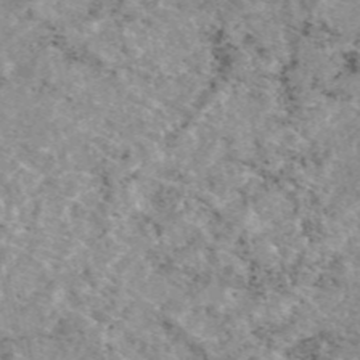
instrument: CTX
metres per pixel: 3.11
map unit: eAb
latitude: 48.1200
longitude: 112.4062
